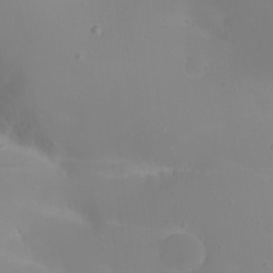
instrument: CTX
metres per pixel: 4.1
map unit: Nhu
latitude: 22.0444
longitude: -64.3656
